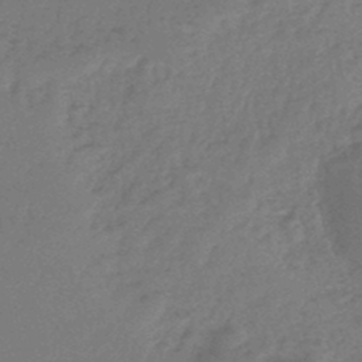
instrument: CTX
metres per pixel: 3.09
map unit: lHb
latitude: -45.5399
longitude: 69.6910
